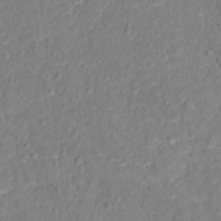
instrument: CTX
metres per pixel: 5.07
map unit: Hto
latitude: 12.2523
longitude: -38.1956
